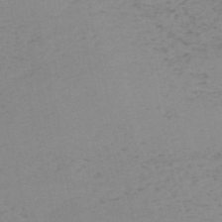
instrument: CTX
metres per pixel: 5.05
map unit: HNb
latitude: -54.8408
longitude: -47.1970
